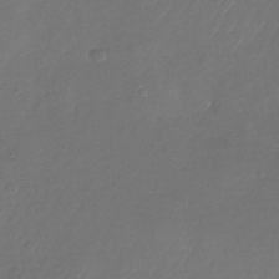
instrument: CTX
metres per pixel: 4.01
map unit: Nhu
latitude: -27.5210
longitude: -72.4979
